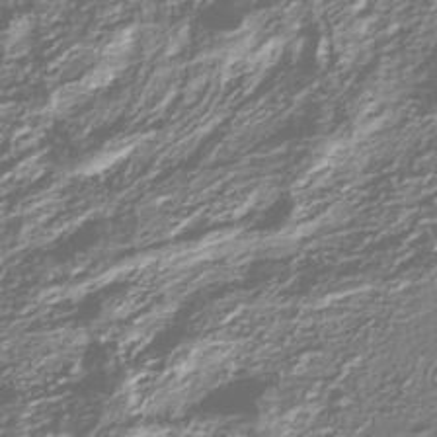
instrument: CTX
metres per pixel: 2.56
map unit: Nhu
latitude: -39.2943
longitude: -82.2900
